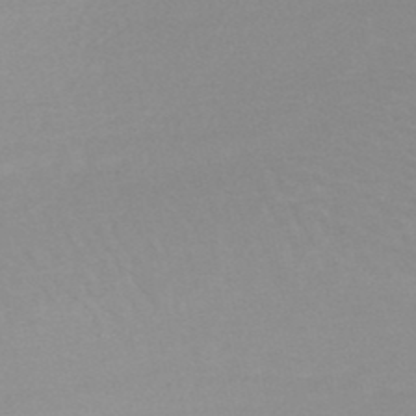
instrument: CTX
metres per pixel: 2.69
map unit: HNb
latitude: -48.1039
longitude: -43.4238
